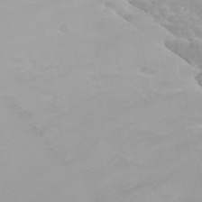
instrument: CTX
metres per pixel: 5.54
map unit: ANa
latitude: 41.5371
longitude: 28.1417
